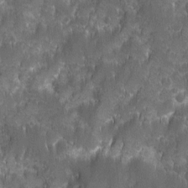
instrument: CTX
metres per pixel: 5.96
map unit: Ave
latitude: 9.8395
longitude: -104.7624
